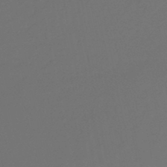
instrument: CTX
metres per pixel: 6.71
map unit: eHb
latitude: -47.5210
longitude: 86.4440
